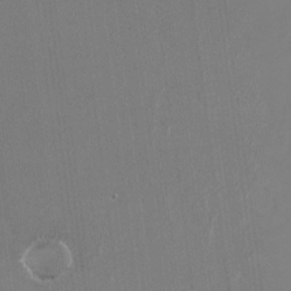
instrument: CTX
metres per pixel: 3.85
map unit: Nhu
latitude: -27.0297
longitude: -61.5560
